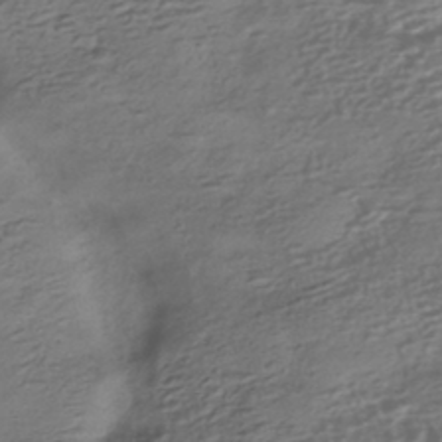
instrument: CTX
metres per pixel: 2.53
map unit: HNhu
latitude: -43.7666
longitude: 97.7478
